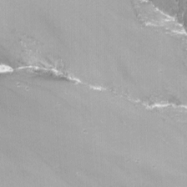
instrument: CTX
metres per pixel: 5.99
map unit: Nhu
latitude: -13.8422
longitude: -65.5183
